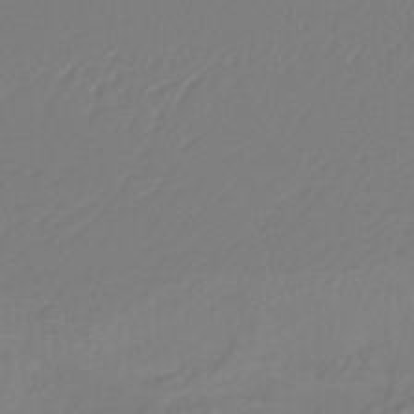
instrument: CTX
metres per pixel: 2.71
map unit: lHb
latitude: -43.4832
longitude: 77.4454
